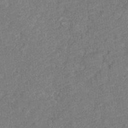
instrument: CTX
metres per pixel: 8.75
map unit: Nve
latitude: -18.2362
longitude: 108.8975
